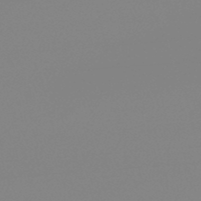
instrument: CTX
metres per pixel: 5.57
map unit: lHb
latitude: -48.4818
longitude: 68.1605
